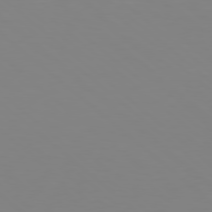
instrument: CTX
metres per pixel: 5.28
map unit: Hpe
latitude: 77.7638
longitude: -174.6113
